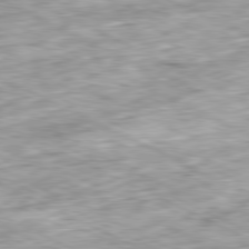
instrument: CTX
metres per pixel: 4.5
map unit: Ap
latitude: -81.1998
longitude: -88.4412
